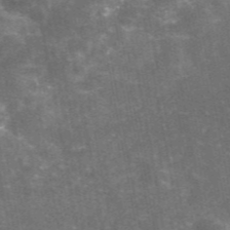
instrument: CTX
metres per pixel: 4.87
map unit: eAb
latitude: 46.2712
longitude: 119.7667
